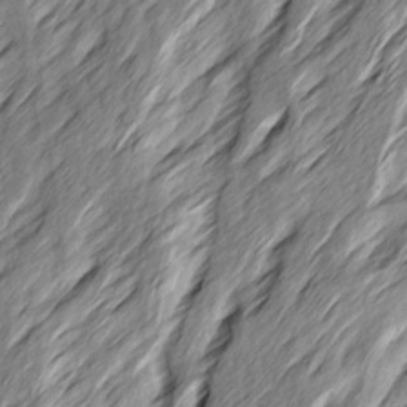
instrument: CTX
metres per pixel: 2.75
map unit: Ave
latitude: 15.4049
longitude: -137.1403
